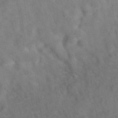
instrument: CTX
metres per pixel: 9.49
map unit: eAb
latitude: 35.1403
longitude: 109.6911
